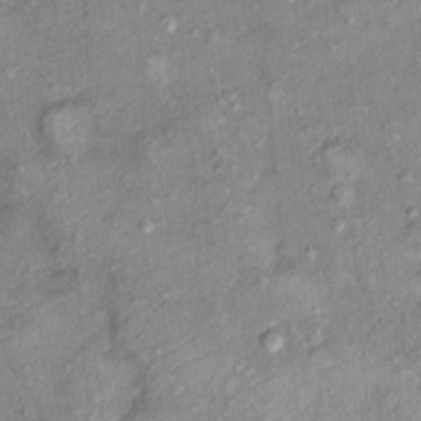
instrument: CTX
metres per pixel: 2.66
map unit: Ht
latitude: 10.8758
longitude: -38.0633
